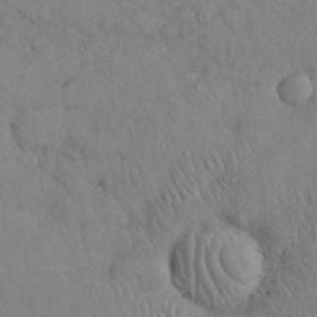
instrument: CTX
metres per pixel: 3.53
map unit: Nhu
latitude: 28.4979
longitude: -70.4979
